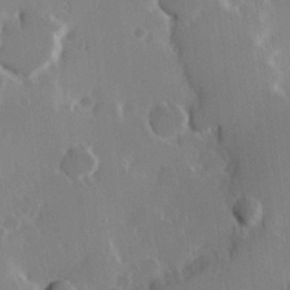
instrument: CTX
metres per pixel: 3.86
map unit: Hve
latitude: 23.4615
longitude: 146.5007
